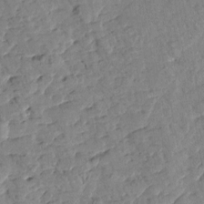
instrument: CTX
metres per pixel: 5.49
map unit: Htu
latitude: 1.4048
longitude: -179.9528
